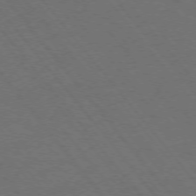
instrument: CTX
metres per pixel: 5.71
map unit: Ap
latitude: -76.3684
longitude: -62.6113
